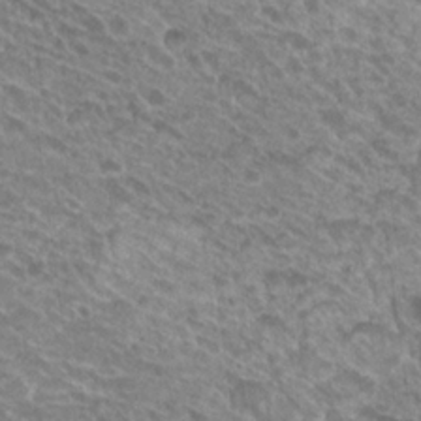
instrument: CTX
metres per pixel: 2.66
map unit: Hto
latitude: 21.3482
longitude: -34.3467
